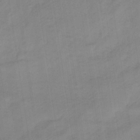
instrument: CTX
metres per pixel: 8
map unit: HNb
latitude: -34.0661
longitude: 57.0297
